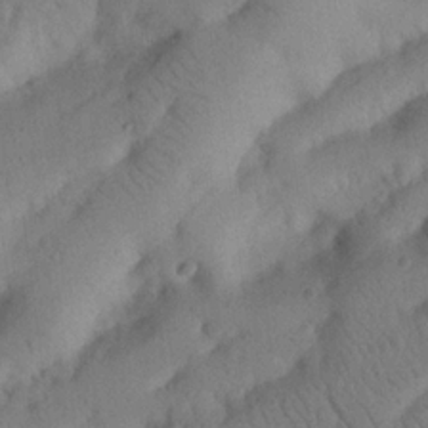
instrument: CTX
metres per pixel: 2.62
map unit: Nhu
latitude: 21.1781
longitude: -74.2145
